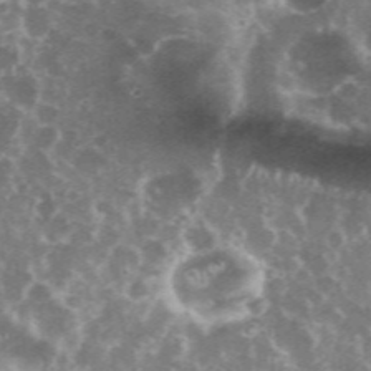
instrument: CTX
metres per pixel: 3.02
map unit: eHh
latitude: 35.5182
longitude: -59.5560
